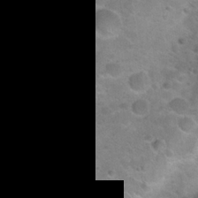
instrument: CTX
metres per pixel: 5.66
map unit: Hto
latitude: 22.3845
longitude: -50.1388
